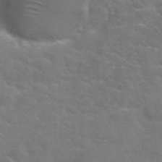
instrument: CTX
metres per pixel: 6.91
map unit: Hto
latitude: 35.0836
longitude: -50.0444
